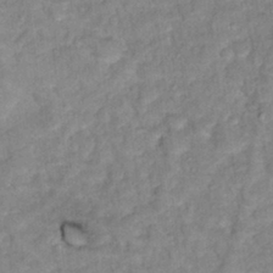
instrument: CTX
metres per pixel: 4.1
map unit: Hto
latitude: 16.6868
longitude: -35.7260
